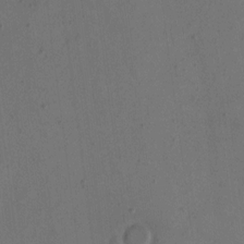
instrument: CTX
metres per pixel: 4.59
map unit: eHh
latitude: 15.7072
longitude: -67.9906
